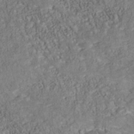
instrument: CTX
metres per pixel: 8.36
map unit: Nhu
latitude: -40.0850
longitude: -85.3104
